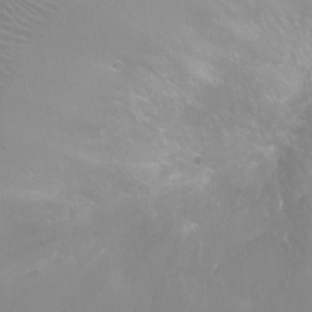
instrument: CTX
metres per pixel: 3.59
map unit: Ht
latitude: -16.7652
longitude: -40.0444
